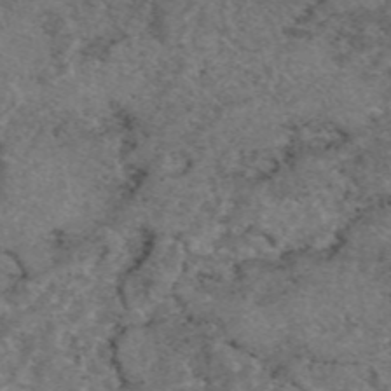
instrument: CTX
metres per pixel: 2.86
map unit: eAb
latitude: 48.5168
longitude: 107.5588
